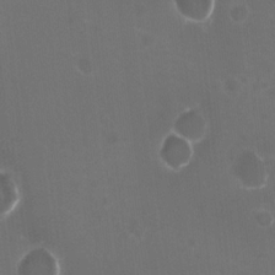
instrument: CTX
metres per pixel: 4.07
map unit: HNhu
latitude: -2.4440
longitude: -3.4426
